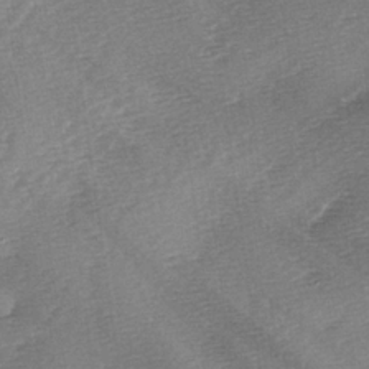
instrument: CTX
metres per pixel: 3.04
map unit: lAa
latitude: -2.7463
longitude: -128.6301
